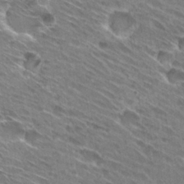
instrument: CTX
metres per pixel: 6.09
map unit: Hto
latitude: 28.8191
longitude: -44.4412
